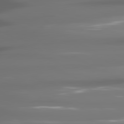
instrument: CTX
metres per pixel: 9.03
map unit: lApd
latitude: 81.1214
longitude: -140.4223
